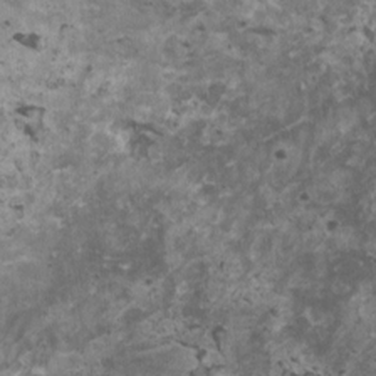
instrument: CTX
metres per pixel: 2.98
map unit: HNhu
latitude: 2.8569
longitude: 3.6910
